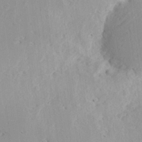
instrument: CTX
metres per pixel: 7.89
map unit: Hve
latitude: 25.8205
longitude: -94.2712
